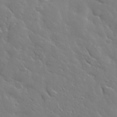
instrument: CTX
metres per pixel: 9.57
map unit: lHvf
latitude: 37.3104
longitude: -92.1389
